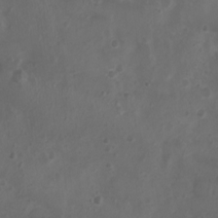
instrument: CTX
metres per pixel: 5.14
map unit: Nhu
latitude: 2.6301
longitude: -14.9703
